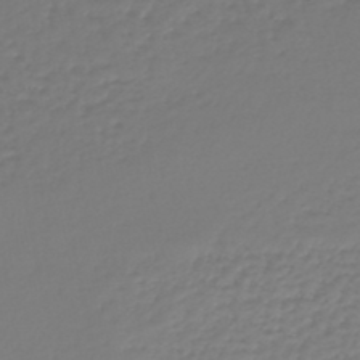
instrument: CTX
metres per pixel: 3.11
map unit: lHb
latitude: -46.4629
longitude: 62.7274
